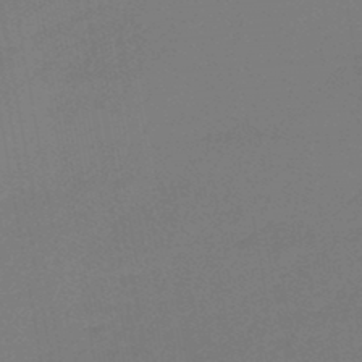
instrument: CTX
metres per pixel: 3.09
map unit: HNb
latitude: -45.9178
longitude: -34.9135
